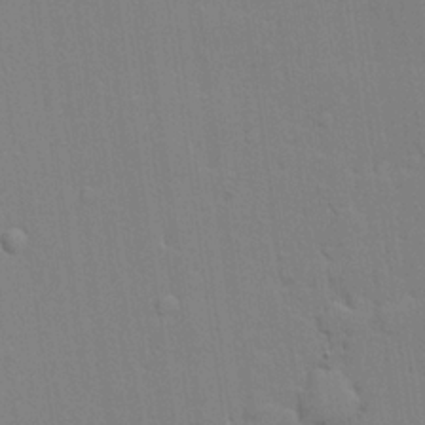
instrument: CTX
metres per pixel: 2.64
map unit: lHvf
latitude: 21.4805
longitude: 142.4817
